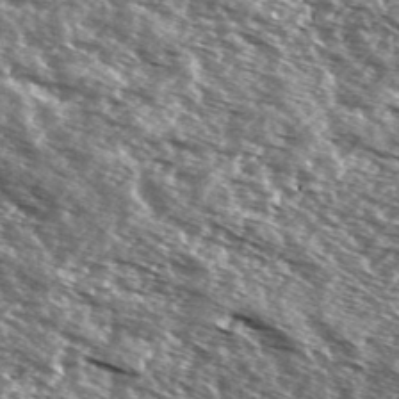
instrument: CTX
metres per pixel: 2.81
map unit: Hve
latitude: 31.7450
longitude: 149.8234
